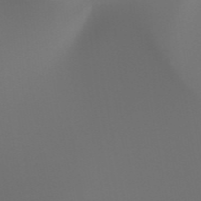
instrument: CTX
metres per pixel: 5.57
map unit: HNhu
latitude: -47.6533
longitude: 30.0094
